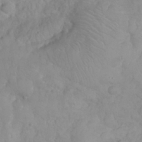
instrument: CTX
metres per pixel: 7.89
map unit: eHh
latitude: 31.8962
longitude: -65.1970
